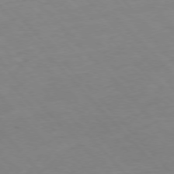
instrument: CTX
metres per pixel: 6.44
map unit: Hpe
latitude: -77.1053
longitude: 12.1228
